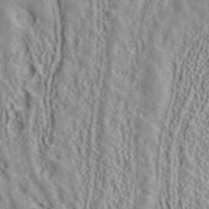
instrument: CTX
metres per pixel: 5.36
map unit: ANa
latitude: 40.8380
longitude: 15.1053
